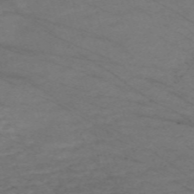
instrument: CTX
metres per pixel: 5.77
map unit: Nve
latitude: -59.1809
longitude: 61.7856
